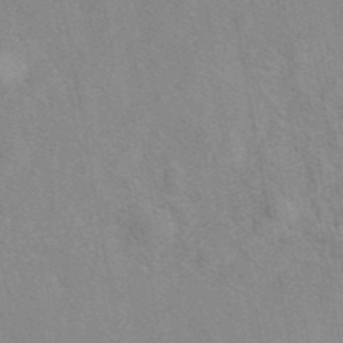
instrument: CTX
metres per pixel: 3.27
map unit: eAb
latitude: 40.5356
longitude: 108.0850
